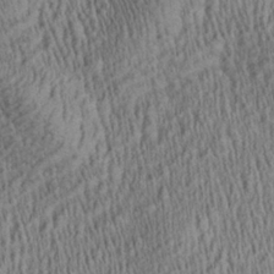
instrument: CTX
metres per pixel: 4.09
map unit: Aa
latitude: 28.5168
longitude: -137.4616
